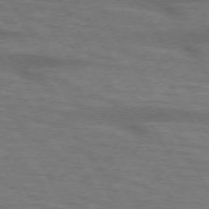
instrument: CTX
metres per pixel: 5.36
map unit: lApd
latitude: 73.7072
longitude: -55.8583
